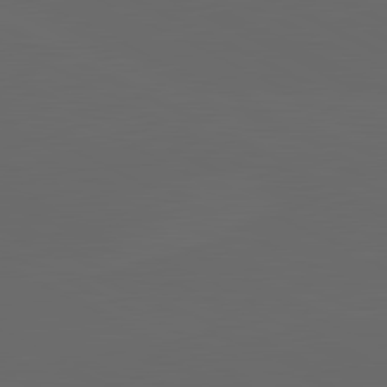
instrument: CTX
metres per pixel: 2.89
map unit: lApd
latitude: 82.0444
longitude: 130.4629
